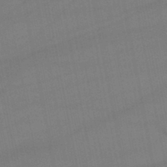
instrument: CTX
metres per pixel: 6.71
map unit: lHb
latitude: -47.0486
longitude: 73.7288
